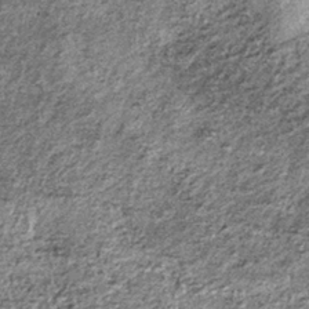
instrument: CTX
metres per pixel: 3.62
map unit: lHb
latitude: -36.2739
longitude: 67.9178
